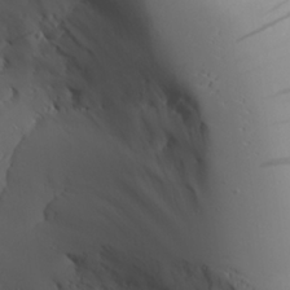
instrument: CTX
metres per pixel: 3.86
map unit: Aa
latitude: 24.8002
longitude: -126.9703
